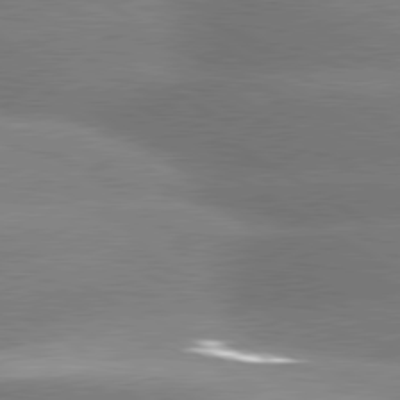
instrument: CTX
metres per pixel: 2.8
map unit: lApd
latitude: 80.2333
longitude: -154.8191
